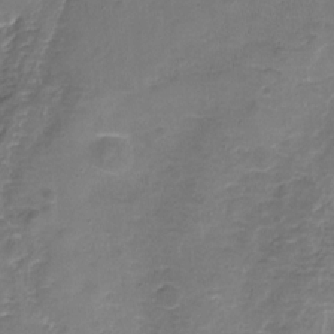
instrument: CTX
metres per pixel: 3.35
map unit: Nhu
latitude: -17.9178
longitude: -56.8002
